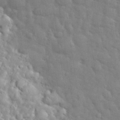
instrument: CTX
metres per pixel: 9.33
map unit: eHh
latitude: 35.0836
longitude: -61.3481
